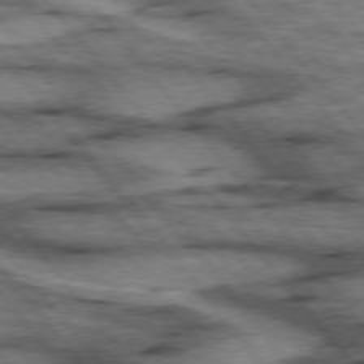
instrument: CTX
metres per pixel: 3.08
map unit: lApd
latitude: 75.4615
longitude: -49.1403
